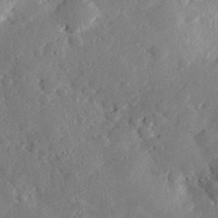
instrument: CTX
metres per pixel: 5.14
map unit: lHvf
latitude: 32.2334
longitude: -84.9325
